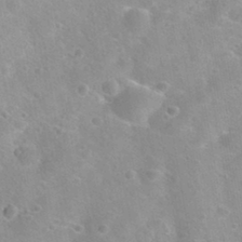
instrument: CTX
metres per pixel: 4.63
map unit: Nhu
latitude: 30.9514
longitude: -52.8947
